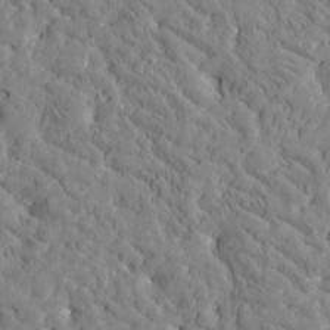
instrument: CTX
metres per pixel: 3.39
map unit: Htu
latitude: -3.1620
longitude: 175.7666
